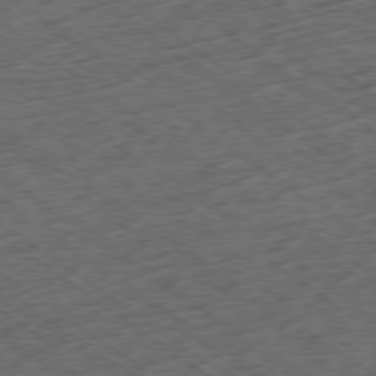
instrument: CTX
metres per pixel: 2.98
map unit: Ap
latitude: -79.2187
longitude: -52.0633
